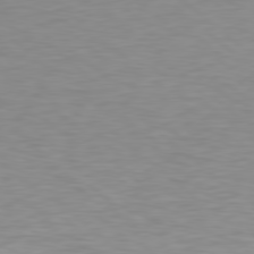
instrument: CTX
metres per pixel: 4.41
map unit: Hpe
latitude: 78.6302
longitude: -171.9339
